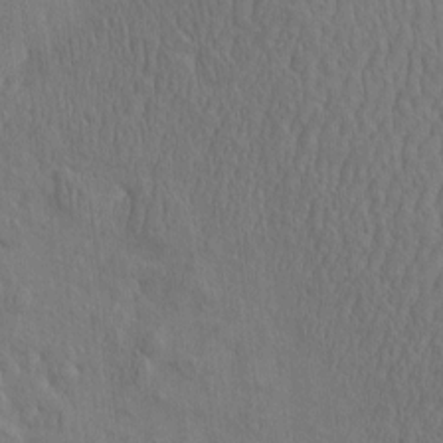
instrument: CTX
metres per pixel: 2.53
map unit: eHh
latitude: -2.4062
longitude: 15.5022
